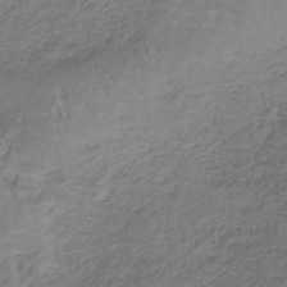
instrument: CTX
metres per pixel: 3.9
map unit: HNb
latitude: -35.2187
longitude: 56.4818
